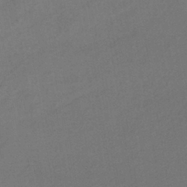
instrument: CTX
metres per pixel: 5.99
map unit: lHb
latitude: -38.2929
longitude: 69.1620
